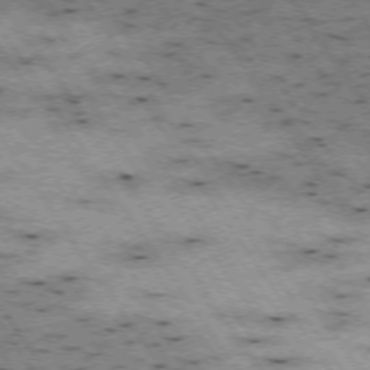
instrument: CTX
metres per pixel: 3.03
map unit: Hpe
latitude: -74.3307
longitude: 1.3888
